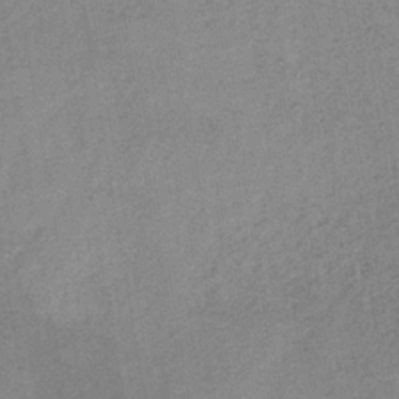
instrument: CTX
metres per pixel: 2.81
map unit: HNb
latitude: -32.0283
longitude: 62.0094
